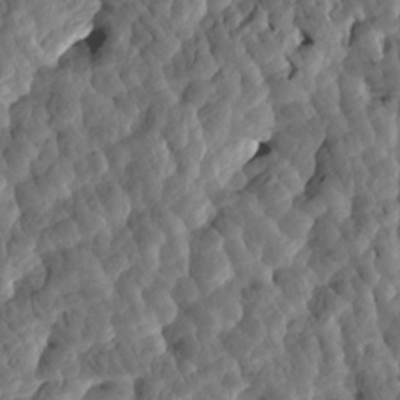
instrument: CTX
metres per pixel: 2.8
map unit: eHh
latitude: -0.9542
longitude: 14.6708
